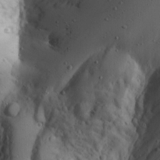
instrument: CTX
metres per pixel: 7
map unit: Ave
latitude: 23.0080
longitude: -135.3481
